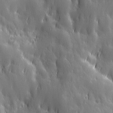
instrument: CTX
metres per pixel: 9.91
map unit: Ave
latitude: 12.8947
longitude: -104.8191
